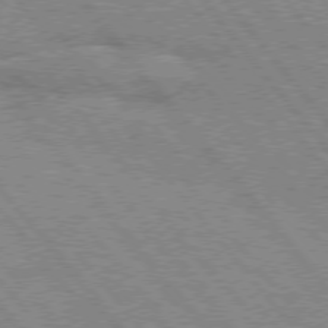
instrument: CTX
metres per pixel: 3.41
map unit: Hpe
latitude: 75.5938
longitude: -150.1200
